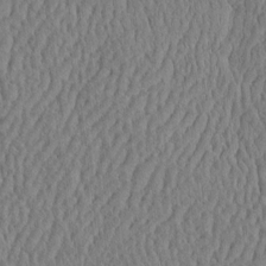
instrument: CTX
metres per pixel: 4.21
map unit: eHh
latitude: -3.5210
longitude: 15.0865
